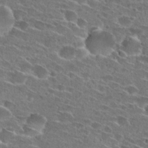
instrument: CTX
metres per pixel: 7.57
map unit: Hto
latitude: 26.6869
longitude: -46.0633
